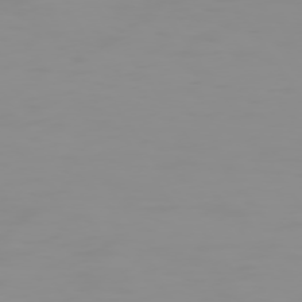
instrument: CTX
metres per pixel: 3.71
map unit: Hpe
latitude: 74.2334
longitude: -127.7639
